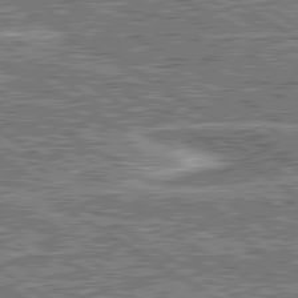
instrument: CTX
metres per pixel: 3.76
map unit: lApd
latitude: 80.5924
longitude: 173.1998
